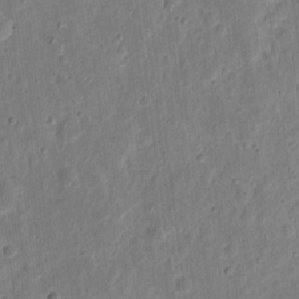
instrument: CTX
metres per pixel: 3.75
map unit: eHh
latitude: 10.7057
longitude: -73.4049
